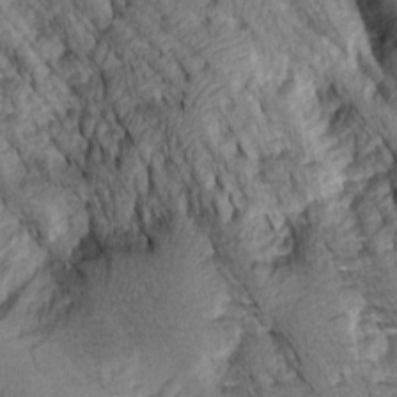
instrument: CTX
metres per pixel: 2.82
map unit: Aa
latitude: 8.5168
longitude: -128.7057
